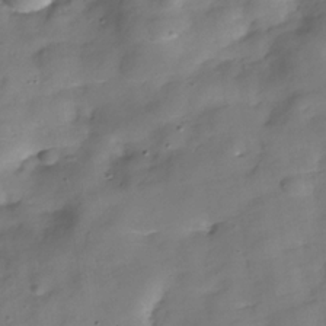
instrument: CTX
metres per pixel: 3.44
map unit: Hve
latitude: -30.8219
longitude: 92.7463
